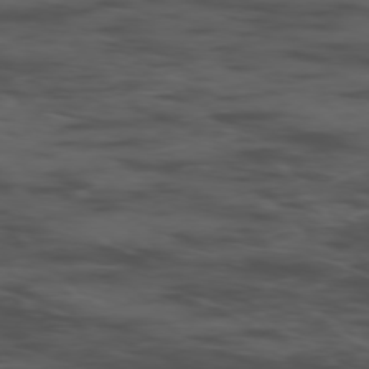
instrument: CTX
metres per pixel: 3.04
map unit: Ap
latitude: -76.8786
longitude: -66.5734
